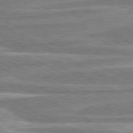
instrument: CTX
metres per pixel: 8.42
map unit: lApd
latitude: 80.7435
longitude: -174.5735
